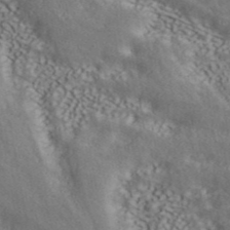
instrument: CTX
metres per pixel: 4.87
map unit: ANa
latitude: 43.4615
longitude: 47.8422
